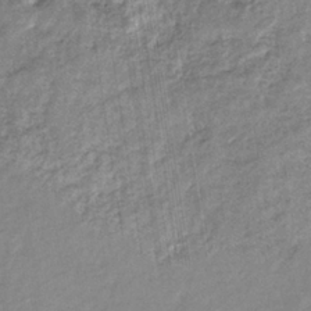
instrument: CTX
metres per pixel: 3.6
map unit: eHb
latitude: -36.3117
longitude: 76.4818
